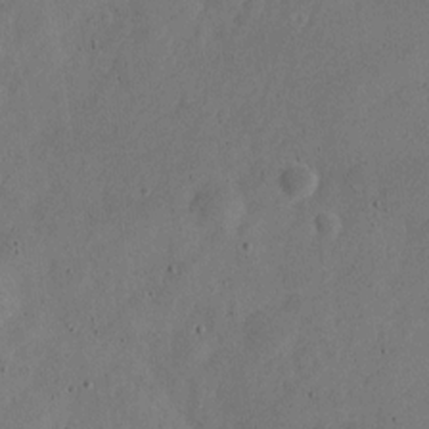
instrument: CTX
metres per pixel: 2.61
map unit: Nve
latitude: -25.2376
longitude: 107.3510
